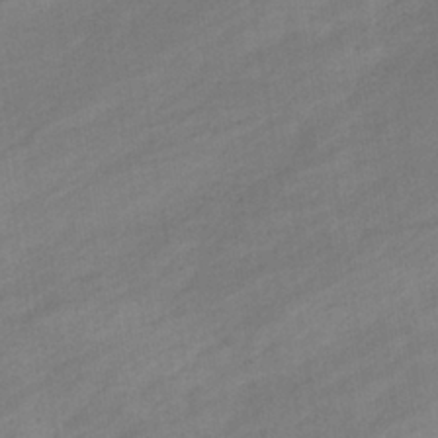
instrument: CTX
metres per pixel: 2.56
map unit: eHb
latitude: -36.9352
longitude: 78.3873
